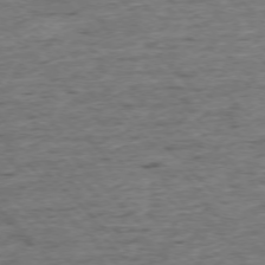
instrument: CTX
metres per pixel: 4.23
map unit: Ap
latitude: -76.5385
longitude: -86.9514
